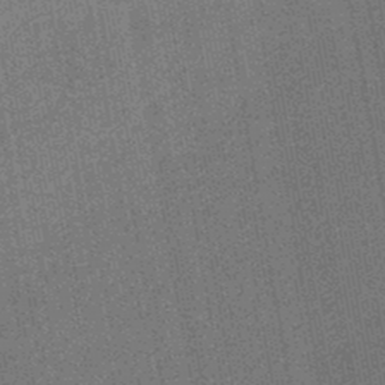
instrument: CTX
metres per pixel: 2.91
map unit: HNb
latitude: -45.0109
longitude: 53.6532
